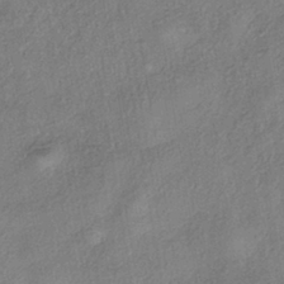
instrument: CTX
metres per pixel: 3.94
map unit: eHh
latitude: -41.3321
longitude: 120.0850
